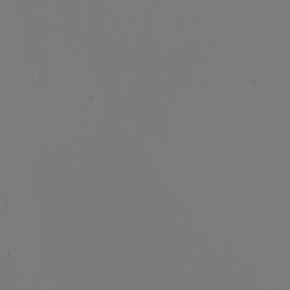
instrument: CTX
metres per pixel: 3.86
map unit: Nhu
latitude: -6.6329
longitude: -95.7261
